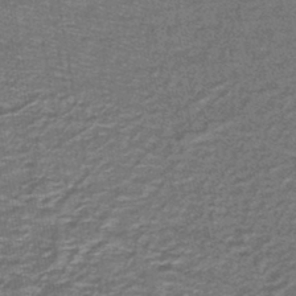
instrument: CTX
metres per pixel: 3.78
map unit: lHb
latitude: -43.9367
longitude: 55.5777
